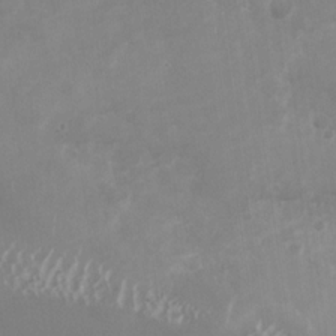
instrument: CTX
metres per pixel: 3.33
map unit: Nhu
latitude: -27.4076
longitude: -75.4238
